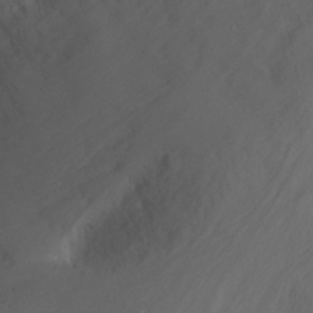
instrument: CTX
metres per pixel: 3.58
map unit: Nhu
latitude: -12.5952
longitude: -73.1970
